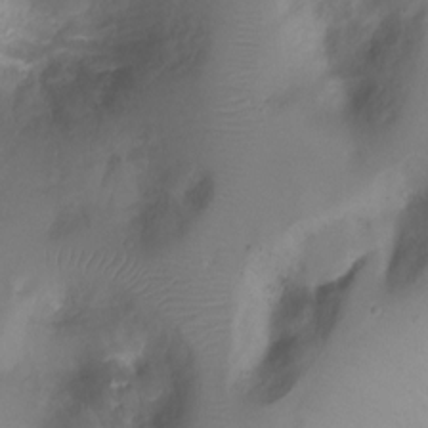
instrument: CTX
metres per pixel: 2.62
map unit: Ht
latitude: -8.3117
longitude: -29.8205
